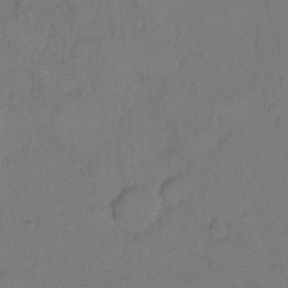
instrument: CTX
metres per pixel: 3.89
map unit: Hto
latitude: 7.8016
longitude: -61.6883
